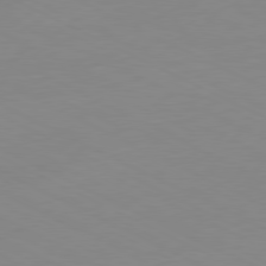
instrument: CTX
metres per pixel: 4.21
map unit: Ap
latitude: -80.9353
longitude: -94.3656
